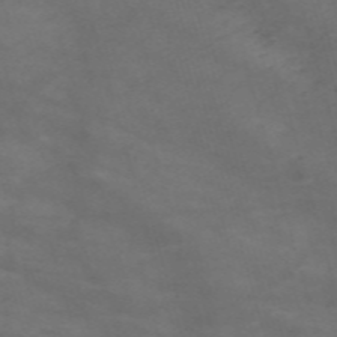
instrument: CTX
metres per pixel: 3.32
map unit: Nve
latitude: -59.5966
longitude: 59.1620
